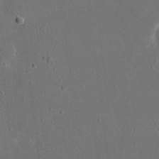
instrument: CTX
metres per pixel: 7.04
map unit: eHh
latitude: 18.0633
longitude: -71.0836
